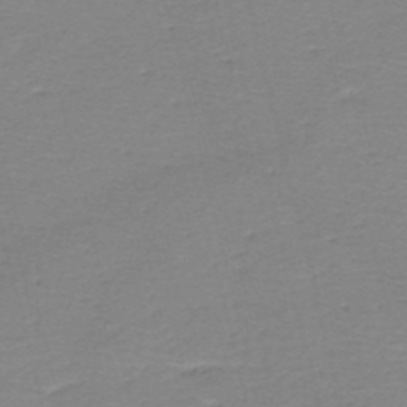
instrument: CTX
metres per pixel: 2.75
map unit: HNb
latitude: -49.4833
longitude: -41.9528
